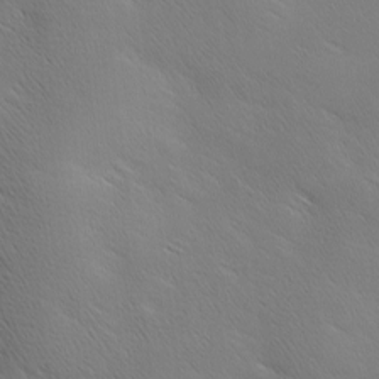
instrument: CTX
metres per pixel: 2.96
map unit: Ave
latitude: 0.9324
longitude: -114.4978
